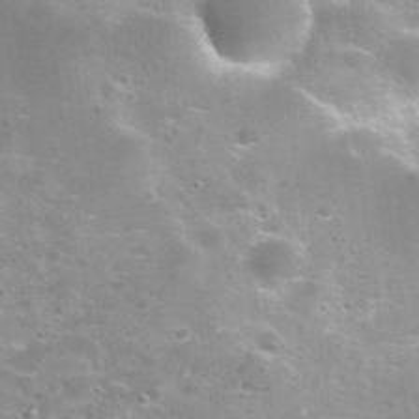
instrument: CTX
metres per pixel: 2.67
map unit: Nhu
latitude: 29.2348
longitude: -49.5371
